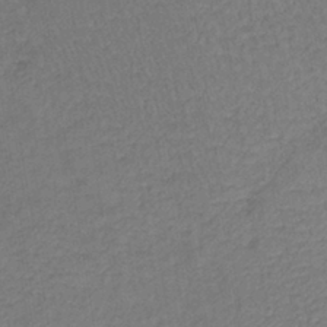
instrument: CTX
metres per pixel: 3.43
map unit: lHb
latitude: -39.3132
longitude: 72.7841
